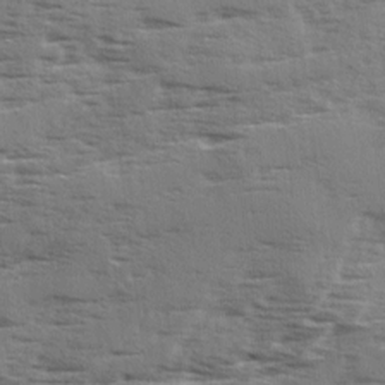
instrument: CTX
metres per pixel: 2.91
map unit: Ave
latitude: 1.9717
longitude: -110.9514
